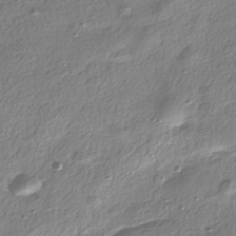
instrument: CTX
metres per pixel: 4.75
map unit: HNhu
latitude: -39.4266
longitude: 101.5021
